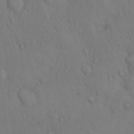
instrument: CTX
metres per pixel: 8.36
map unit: Hto
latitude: 14.2712
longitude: -61.8205
